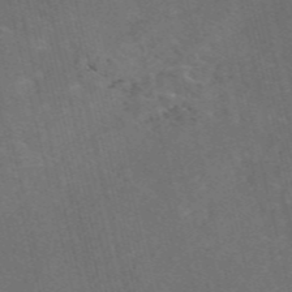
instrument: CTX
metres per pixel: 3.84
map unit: eAb
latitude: 47.1404
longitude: 117.6721
